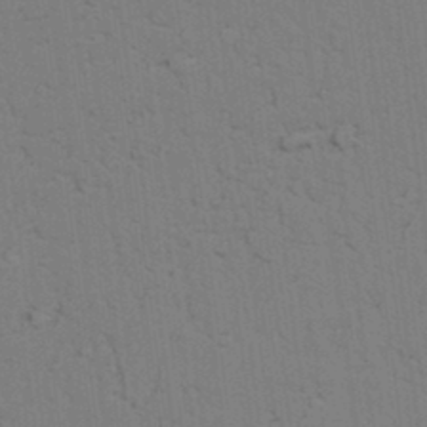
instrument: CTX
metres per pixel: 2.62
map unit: lAvf
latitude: 25.5749
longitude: -111.8961
